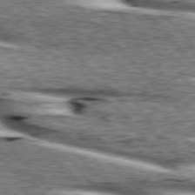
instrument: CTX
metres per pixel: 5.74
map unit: lApd
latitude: 76.1577
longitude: -83.4615
